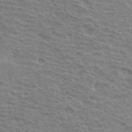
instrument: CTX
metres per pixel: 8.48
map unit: Hto
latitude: 33.5560
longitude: -40.5734
